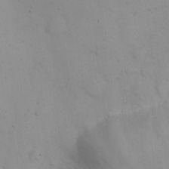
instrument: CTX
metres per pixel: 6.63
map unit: Nhu
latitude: 22.4412
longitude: -69.4049
